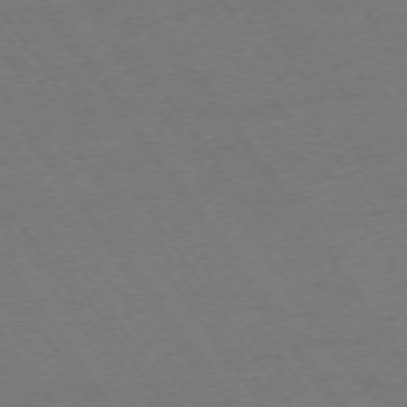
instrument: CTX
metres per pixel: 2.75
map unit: Ap
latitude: -74.5574
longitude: -70.9891
